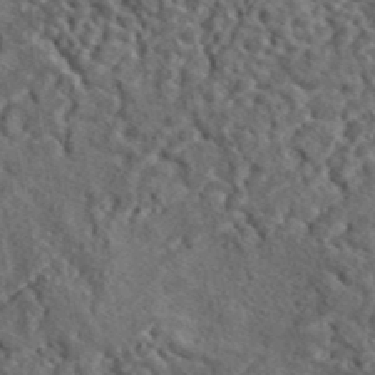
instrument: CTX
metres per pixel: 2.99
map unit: lHvf
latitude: 42.1389
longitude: -88.9136
